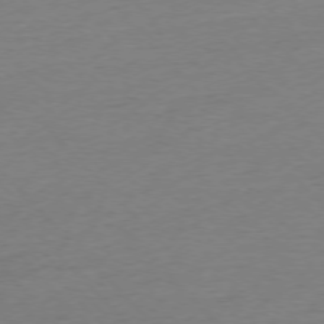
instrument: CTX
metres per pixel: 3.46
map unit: Hpe
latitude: -76.5952
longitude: -14.0822
